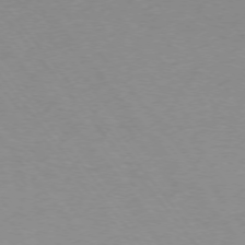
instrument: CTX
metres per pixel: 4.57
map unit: Ap
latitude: -75.1054
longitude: -71.5371
